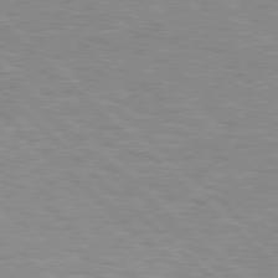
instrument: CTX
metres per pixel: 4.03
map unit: Hpe
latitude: 77.0080
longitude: -157.2348
